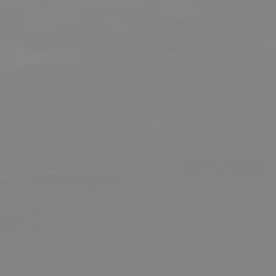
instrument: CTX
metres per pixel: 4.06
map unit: Hpe
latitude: 77.6694
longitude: -132.7813
